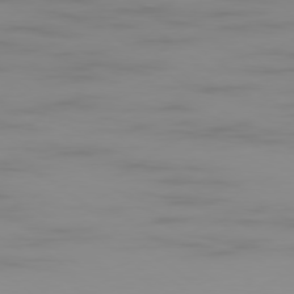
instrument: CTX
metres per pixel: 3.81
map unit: Ap
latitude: -79.3509
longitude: -95.8395
